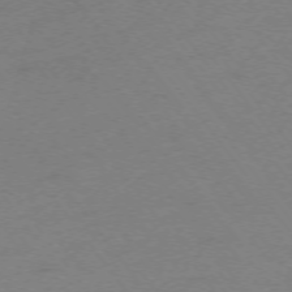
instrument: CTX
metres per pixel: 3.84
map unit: Ap
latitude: -74.5007
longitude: -72.8569
